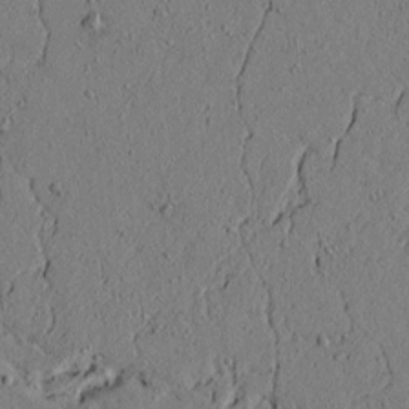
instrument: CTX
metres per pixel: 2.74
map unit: lAvf
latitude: 5.2159
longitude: 166.6518
